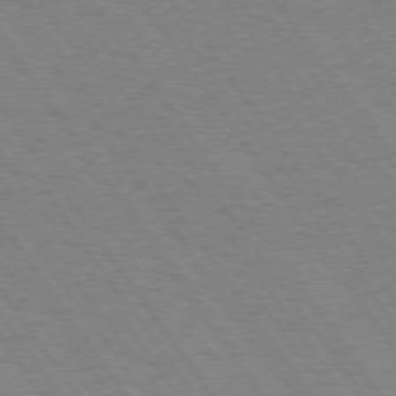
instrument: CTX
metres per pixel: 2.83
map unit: Hpe
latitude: 74.2145
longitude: -137.4238
